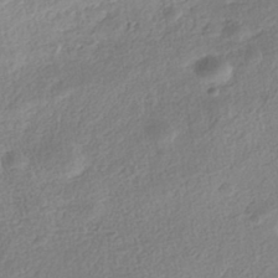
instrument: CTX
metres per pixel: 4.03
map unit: Nhe
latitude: -41.8233
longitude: -110.6113
